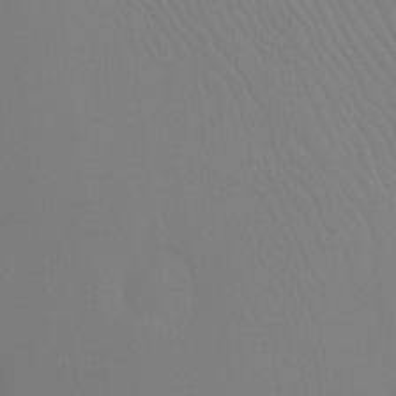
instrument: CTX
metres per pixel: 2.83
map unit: Ht
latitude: -8.2361
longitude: -32.0444
